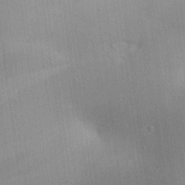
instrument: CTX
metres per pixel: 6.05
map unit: Aa
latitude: 24.5545
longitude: -137.0081
